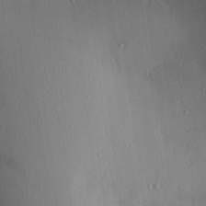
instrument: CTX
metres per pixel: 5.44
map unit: Aa
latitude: 25.7260
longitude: -130.9325
